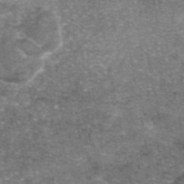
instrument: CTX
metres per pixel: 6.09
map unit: eAb
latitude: 46.5168
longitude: 103.9745
